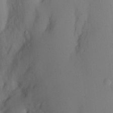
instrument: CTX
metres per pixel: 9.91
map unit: eHh
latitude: 12.2145
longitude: -61.8205
